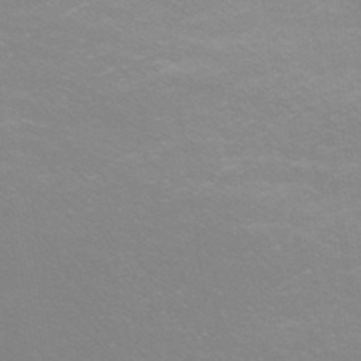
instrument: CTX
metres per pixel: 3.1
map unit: Nhe
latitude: -46.1983
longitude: 152.8219
